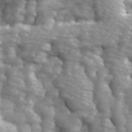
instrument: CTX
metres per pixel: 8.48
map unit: Ave
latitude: 13.8961
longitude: -105.0270
